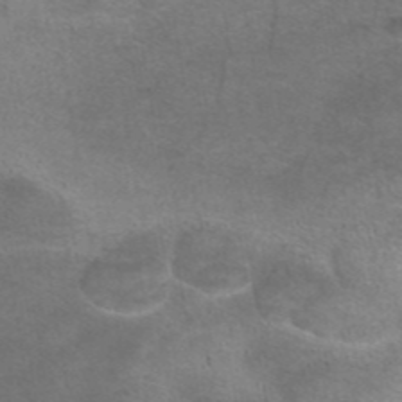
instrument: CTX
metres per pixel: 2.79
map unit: eAb
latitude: 44.1955
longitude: 103.6344
